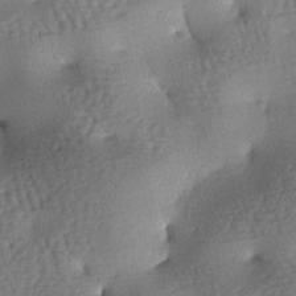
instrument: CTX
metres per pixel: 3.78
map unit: lAa
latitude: -7.4454
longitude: -125.8961
